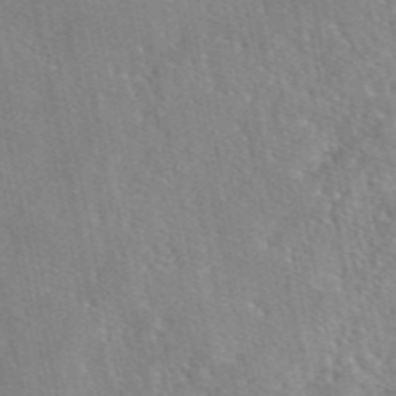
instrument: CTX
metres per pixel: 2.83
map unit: eAb
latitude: 46.2712
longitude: 111.8800
